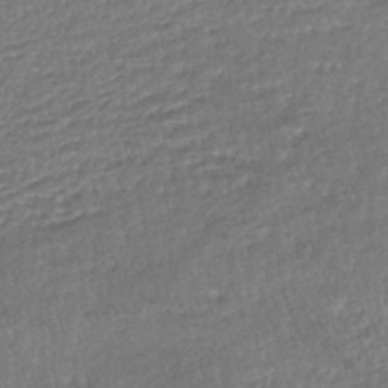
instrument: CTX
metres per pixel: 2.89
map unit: HNhu
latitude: -46.0472
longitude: 102.4629
